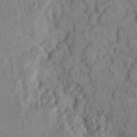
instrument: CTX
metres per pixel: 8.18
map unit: Hto
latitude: 9.2537
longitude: -61.4426
